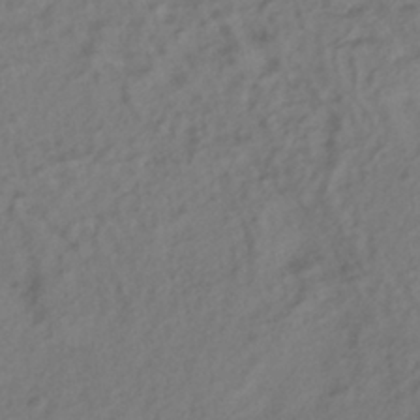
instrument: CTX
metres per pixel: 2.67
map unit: ANa
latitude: -38.2929
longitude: 94.8030
